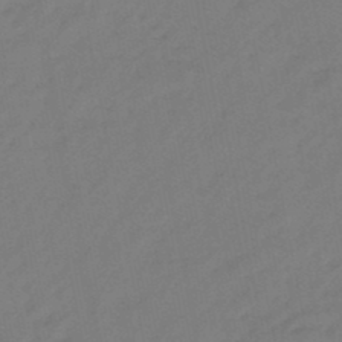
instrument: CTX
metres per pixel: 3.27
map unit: eHb
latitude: -46.9730
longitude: 80.8786
